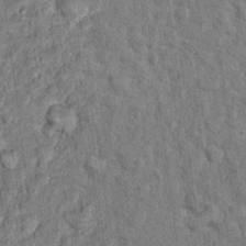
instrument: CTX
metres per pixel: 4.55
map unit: Hto
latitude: 14.3090
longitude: -34.3845
